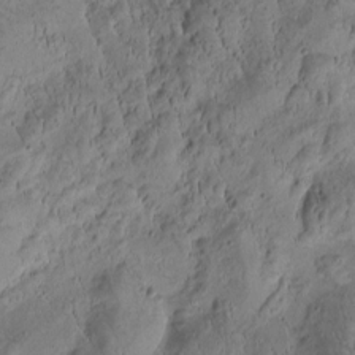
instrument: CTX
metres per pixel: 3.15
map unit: Htu
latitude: -2.6329
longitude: 171.1809
